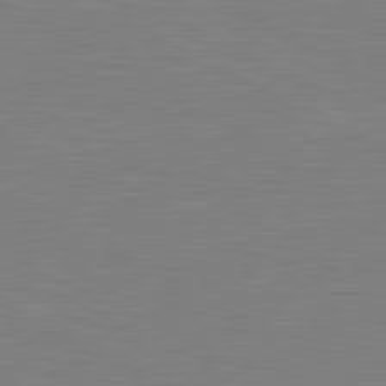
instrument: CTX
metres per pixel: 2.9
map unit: lApd
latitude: 81.0458
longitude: -169.2915
